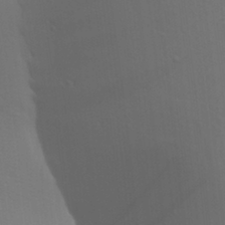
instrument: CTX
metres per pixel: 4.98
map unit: Aa
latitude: 27.9150
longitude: -131.6316
